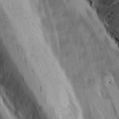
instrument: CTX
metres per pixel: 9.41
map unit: Ave
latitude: 9.0836
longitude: -105.6694
